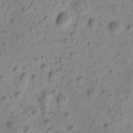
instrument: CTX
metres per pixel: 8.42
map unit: eHh
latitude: -0.5952
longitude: 16.5385
